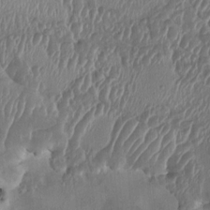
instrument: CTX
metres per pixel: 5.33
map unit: HNhu
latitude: 3.0647
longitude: -6.1389
